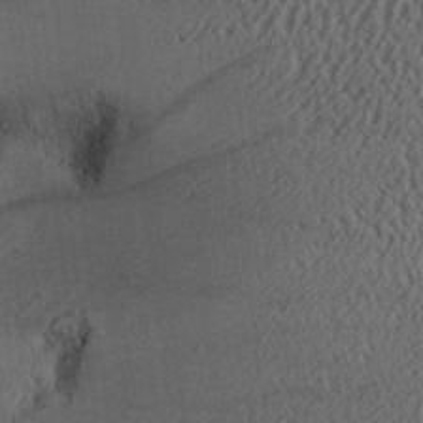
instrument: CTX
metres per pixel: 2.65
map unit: Aa
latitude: 26.3467
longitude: -134.1577
